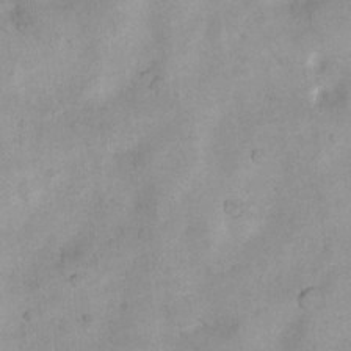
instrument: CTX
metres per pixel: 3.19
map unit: Nhu
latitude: 7.8961
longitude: -23.1592
